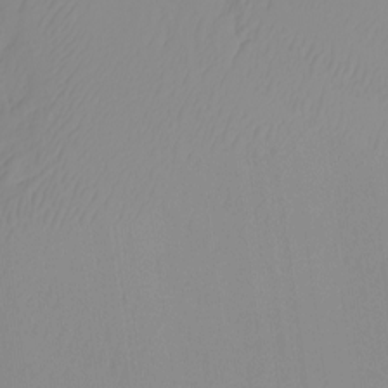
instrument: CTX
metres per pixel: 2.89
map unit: Nhu
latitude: -5.8611
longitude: -93.8205
